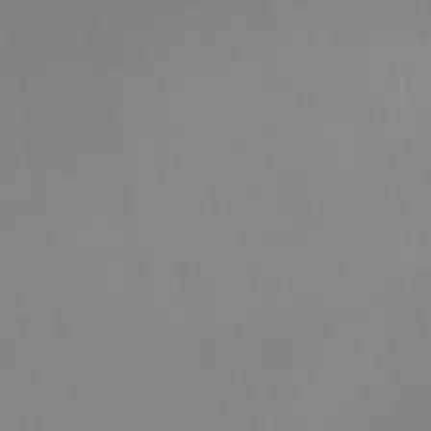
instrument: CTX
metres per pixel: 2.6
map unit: lHb
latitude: -45.3132
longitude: 67.2565
